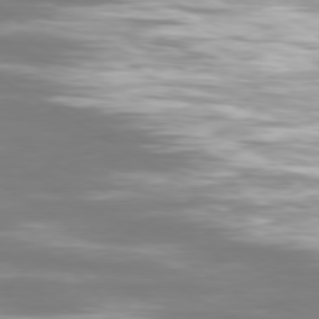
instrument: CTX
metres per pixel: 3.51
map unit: Ap
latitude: -80.1039
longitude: -60.4601
